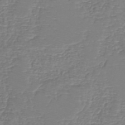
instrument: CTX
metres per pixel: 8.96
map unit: eHh
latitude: -40.5574
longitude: -29.8961
